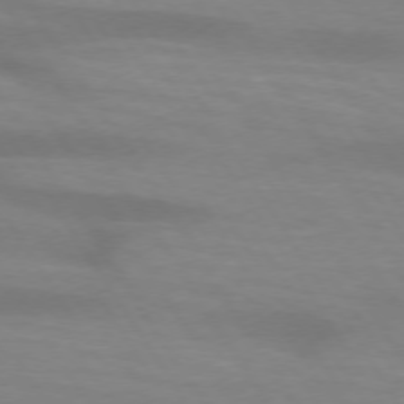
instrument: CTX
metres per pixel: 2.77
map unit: lApd
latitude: 73.5372
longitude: -53.8017
